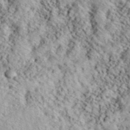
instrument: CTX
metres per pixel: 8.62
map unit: lHvf
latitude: 40.5734
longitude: -88.2334
